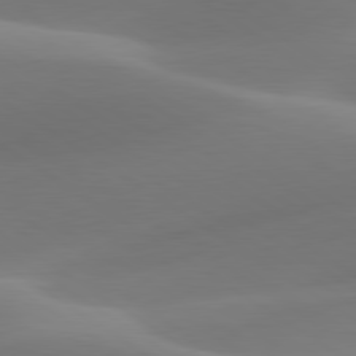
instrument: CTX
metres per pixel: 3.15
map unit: lApd
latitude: 79.9339
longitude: -92.3467
